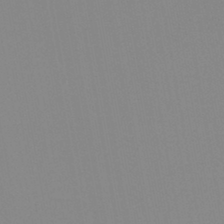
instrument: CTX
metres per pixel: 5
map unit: lHb
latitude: -44.3495
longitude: 56.3306
